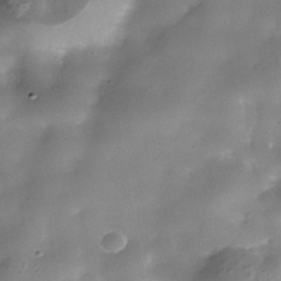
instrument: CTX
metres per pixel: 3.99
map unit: Nhe
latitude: -38.0661
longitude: -119.2915
